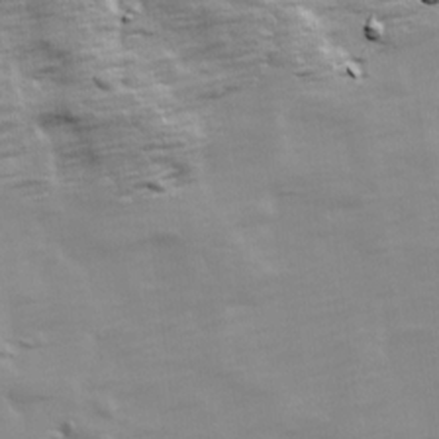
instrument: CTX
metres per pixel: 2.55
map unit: Ave
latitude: 13.8017
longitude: -104.4223
